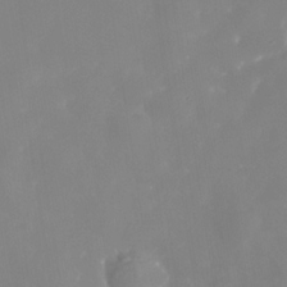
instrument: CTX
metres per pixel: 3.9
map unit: Nhe
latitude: -35.4832
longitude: -87.1214
